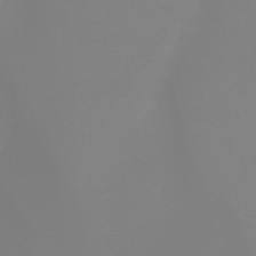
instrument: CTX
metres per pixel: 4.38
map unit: lHb
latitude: -44.9731
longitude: 79.1431
